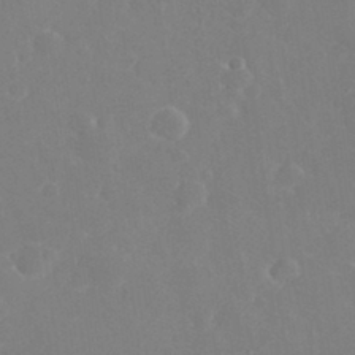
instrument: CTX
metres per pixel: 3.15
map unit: eHh
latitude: 32.9136
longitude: -60.8569
